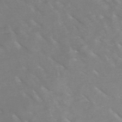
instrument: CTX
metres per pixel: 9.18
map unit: HNb
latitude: -49.2187
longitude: -47.5749
